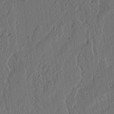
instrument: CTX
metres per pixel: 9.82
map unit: lAvf
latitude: 7.4804
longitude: 167.9745
